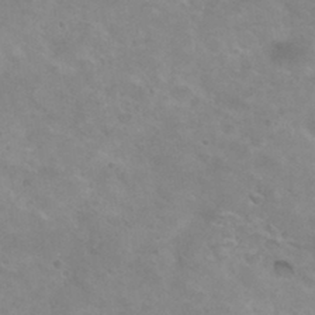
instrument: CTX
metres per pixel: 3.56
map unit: Hto
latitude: 31.2726
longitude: -47.8017
